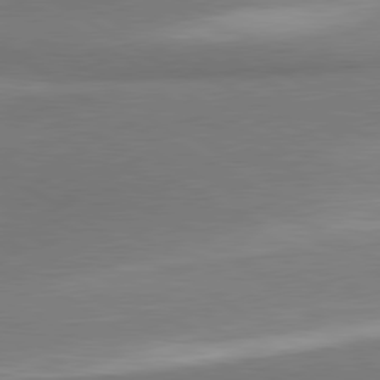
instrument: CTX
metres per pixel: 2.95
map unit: lApd
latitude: 80.1578
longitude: 177.8800
